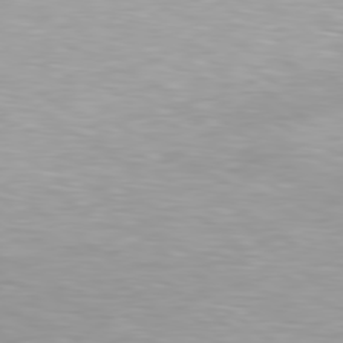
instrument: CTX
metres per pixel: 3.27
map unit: Hpe
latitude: 79.2915
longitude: -129.4993
